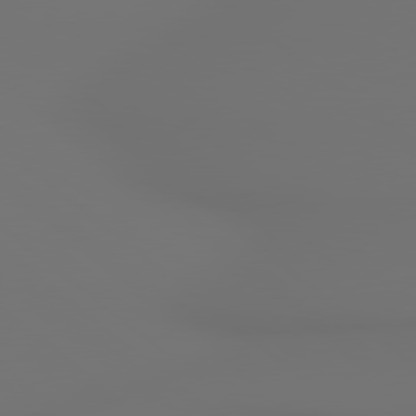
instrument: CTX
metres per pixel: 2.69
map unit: lApd
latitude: 79.2348
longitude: 178.1228
